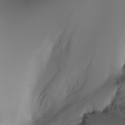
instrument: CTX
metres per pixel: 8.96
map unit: Nhu
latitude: -8.4251
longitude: -81.7827
